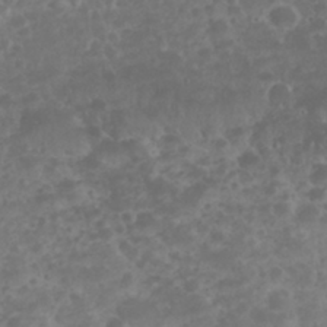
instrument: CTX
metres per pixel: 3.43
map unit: eHh
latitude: 32.5168
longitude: -62.1956
